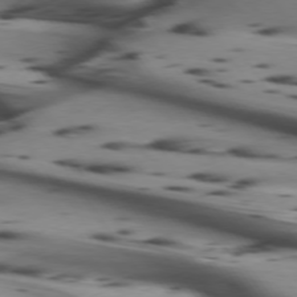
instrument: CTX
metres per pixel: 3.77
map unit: lApd
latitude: 74.5546
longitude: -64.5168
